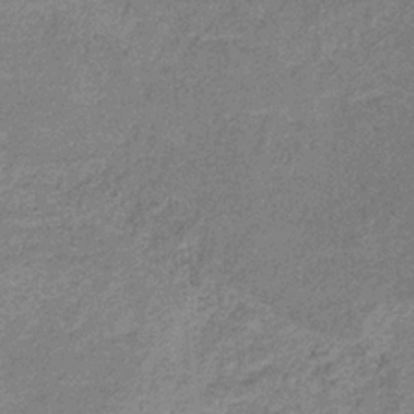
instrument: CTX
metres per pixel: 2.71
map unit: HNb
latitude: -31.6911
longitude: 60.8786
